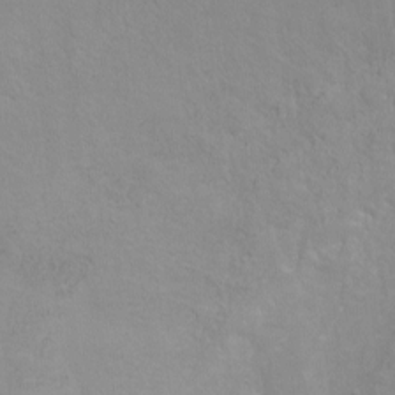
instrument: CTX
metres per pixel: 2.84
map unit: Ht
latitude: 0.5734
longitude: -32.6113
